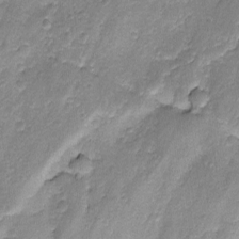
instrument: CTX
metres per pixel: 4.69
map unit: Ave
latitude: -8.5007
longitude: -119.4237
